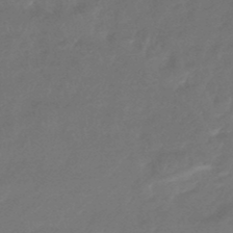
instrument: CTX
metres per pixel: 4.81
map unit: HNhu
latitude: -46.6896
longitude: 92.5385
